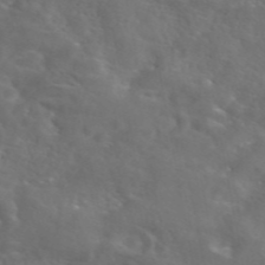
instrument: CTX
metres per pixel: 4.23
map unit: eAb
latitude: 45.7827
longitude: 125.3887
